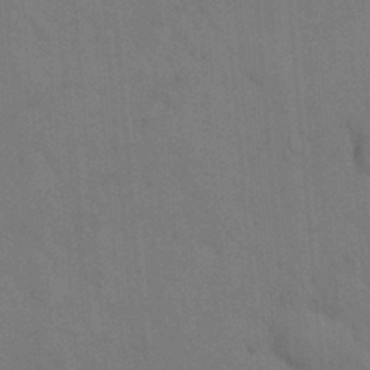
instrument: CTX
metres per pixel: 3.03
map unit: eHh
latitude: 18.2144
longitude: -64.3278
